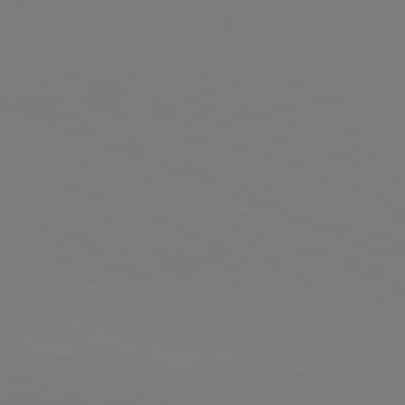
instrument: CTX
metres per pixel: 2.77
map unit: lApd
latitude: 81.8961
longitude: 147.0675
